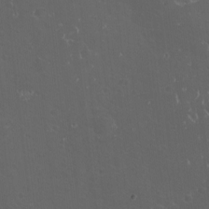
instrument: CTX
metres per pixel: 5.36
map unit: eHh
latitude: -11.7100
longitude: -61.4993
